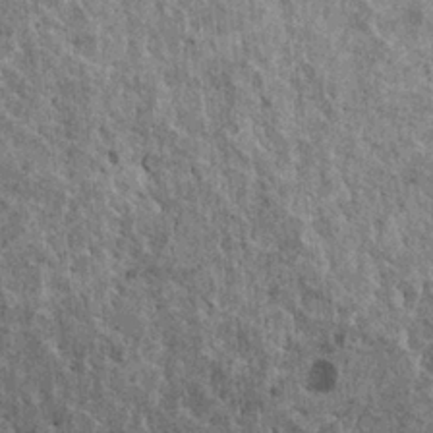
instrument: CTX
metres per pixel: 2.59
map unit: HNhu
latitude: 3.1970
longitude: 5.0297
